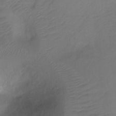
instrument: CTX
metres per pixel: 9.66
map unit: Nhu
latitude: -12.0472
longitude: -41.6127
